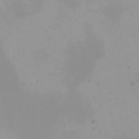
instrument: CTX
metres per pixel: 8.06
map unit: eHh
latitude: -4.9352
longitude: -83.4237
